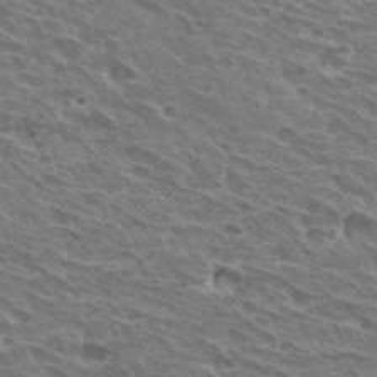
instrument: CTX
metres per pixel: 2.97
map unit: Hto
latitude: 31.6694
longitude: -42.5357
